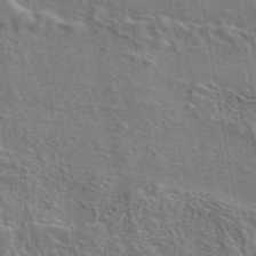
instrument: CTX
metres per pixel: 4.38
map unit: eAb
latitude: 43.4804
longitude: 113.9556
